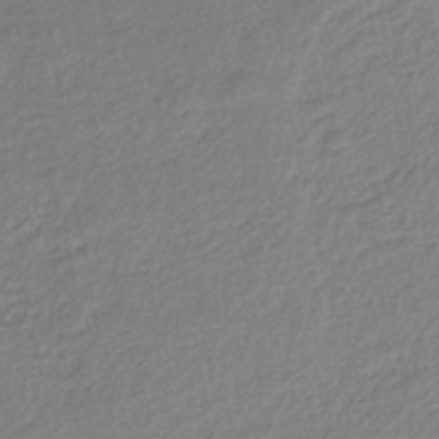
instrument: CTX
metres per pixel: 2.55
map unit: lHb
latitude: -39.1431
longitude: 68.8219
